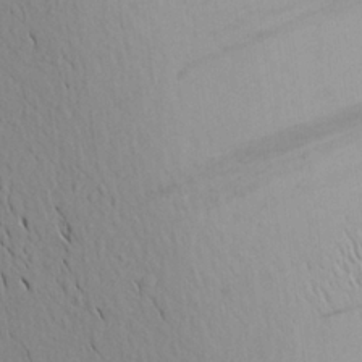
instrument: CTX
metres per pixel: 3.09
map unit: Aa
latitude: 22.8191
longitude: -146.3090
